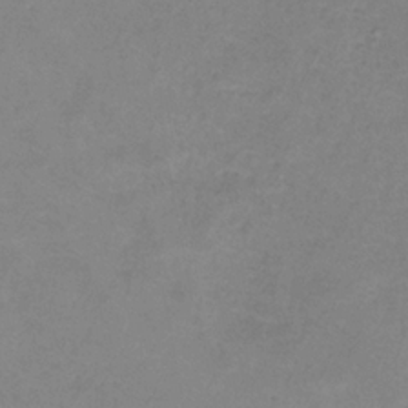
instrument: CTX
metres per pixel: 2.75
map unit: HNb
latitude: -34.5763
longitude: 53.5966
